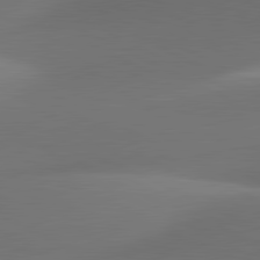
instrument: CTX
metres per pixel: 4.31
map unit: lApd
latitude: 81.2915
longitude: 131.9367
